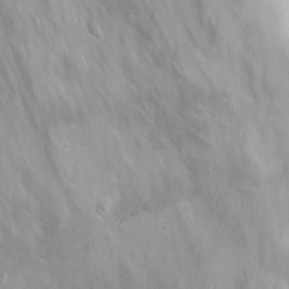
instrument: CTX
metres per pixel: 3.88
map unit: Nhu
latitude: 24.1577
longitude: -61.5749
